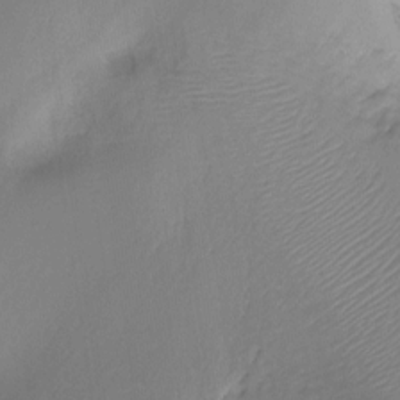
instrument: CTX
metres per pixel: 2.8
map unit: Ht
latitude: -16.1795
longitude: -45.4426
